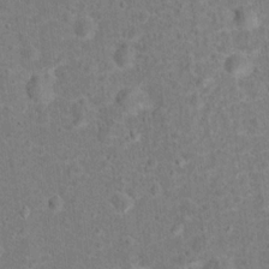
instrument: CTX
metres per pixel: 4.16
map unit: Hto
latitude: 15.2726
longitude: -41.9150
